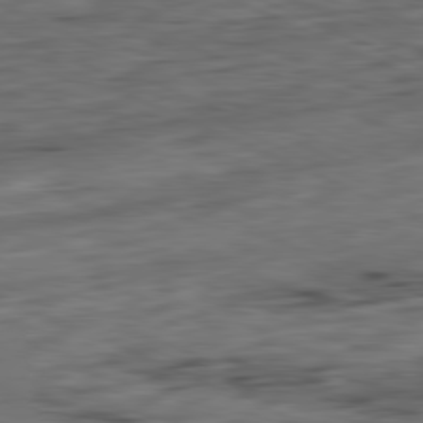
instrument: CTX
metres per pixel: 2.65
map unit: Ap
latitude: -81.6911
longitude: -71.8583
